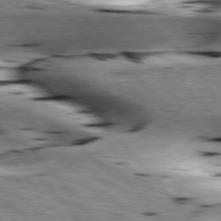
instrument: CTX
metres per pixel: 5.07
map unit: lApd
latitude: 76.2900
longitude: -61.2348
